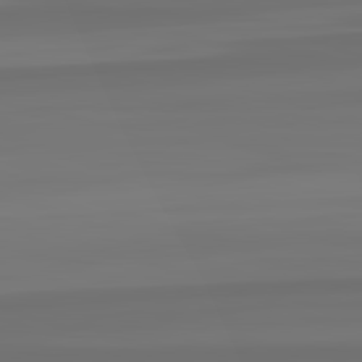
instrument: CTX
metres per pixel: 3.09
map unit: lApd
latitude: 82.7435
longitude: -177.9717
